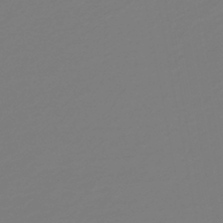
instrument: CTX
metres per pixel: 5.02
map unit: HNb
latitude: -46.3873
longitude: 55.1809
